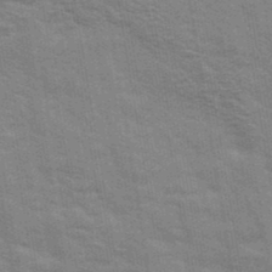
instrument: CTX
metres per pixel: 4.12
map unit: Ave
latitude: 39.2537
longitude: -108.9702
